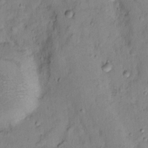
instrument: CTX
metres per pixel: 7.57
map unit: Nhu
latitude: 13.0081
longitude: -29.6316
